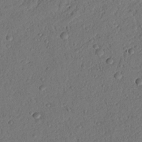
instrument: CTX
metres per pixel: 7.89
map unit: Nhu
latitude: 21.2915
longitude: -77.1592
